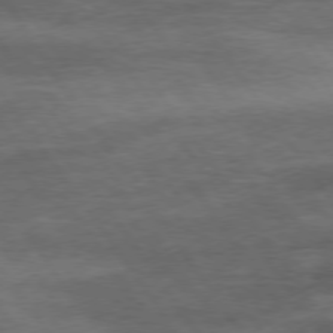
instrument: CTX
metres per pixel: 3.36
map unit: Hpe
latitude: 74.3467
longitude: -143.0081
